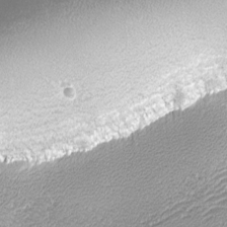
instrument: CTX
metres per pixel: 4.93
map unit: lHvf
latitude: -13.3510
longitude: -103.5371
